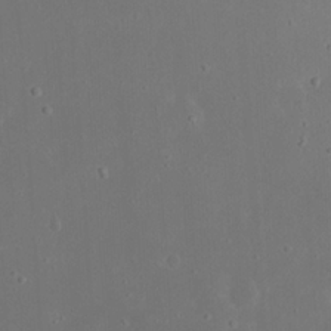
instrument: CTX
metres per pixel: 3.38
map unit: eHh
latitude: 23.5749
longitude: -66.6490
